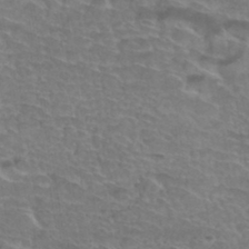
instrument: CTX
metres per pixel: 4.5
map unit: Hto
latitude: 35.1403
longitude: -44.4601
